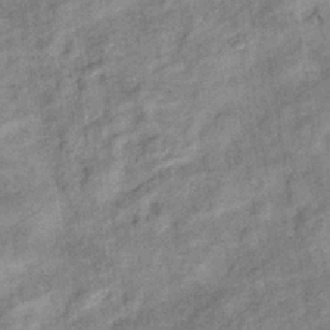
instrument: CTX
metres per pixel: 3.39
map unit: eHb
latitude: -38.1039
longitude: 77.5210
